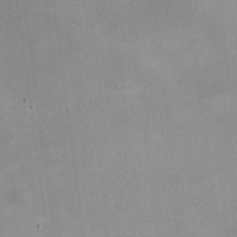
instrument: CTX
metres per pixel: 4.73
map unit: HNhu
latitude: 6.8191
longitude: 3.1431
